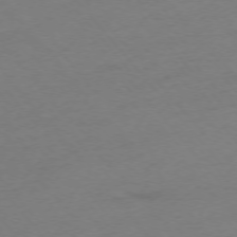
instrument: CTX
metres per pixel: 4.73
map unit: Ap
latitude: -75.8423
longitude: -72.2334
